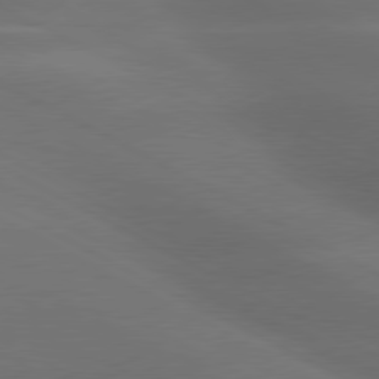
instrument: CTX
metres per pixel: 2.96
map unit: lApd
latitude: 79.7261
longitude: -119.2915
